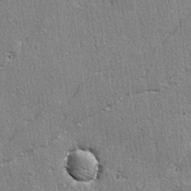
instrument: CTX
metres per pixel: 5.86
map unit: lAvf
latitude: -4.9919
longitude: -109.6882
